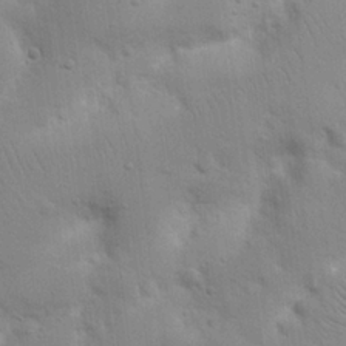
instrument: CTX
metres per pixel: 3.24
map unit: Nhu
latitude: 17.1970
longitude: -75.0270
